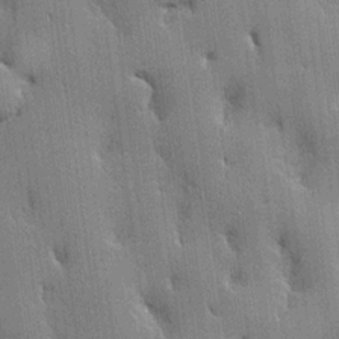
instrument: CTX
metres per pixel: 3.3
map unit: lHvf
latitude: 20.6113
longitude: 142.9352
